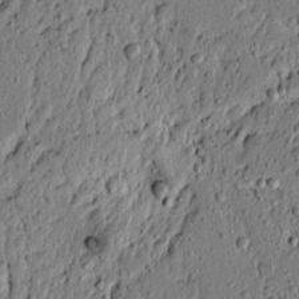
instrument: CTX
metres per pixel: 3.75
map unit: lAvf
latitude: 5.0836
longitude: 165.3321
